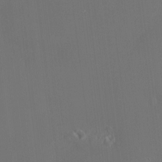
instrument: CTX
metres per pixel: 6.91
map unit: HNhu
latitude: 7.0836
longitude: 8.8030
